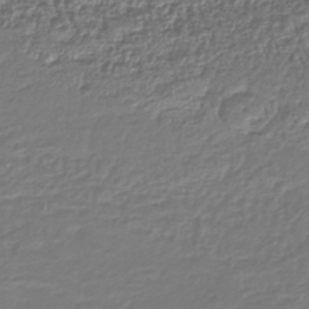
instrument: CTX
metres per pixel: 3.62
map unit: lHb
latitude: -42.5006
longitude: 64.8030
